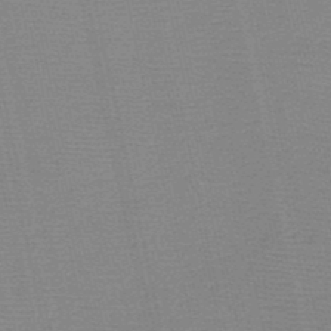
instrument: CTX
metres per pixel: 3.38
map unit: HNb
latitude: -48.2740
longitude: -41.2348
